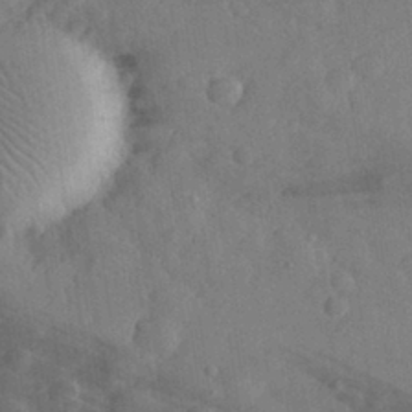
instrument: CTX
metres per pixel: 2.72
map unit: eHh
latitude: 30.9514
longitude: -71.1970
